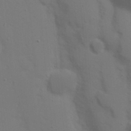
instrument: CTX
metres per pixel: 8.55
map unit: Nhu
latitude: 19.4048
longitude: -73.3860
